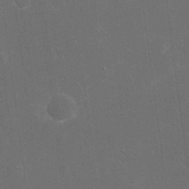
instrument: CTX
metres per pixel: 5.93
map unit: eHh
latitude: 20.6491
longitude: -68.4979
